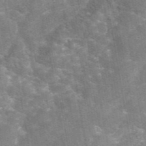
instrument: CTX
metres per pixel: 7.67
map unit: eAb
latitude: 44.8947
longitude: 122.6897
